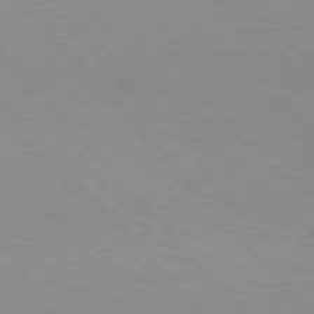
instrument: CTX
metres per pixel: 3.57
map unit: Hpe
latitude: 75.6127
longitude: -145.9528
